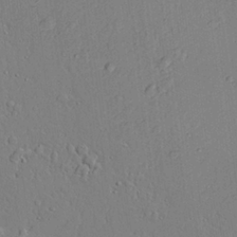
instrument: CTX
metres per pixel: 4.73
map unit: lAvf
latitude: 24.6112
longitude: -110.2901
